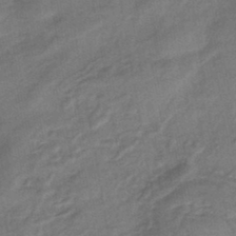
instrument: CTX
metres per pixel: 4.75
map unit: eHb
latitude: -43.0675
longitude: 84.2928
